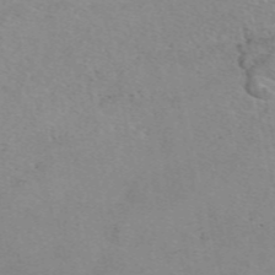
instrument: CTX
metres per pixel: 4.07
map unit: eAb
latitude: 49.2726
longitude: 111.3509
